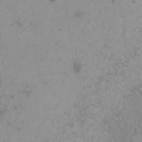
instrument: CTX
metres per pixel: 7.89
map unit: HNhu
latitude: -0.0472
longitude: 3.7099
